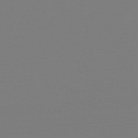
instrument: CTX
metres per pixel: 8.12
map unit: lHb
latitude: -49.0109
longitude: 66.7652
